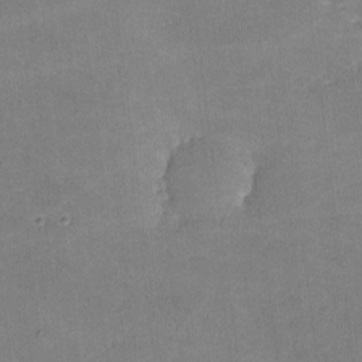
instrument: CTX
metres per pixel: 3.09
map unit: lHvf
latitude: -10.4251
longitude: -100.7246
